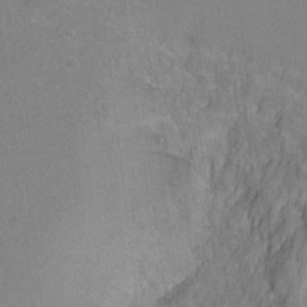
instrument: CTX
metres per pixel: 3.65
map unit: Ht
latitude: -6.0661
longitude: -35.9150
